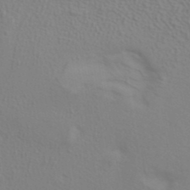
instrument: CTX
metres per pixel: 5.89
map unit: ANa
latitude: 39.9528
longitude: 20.3873
